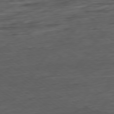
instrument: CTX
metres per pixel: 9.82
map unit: Hpe
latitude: -79.1242
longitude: -19.0647
